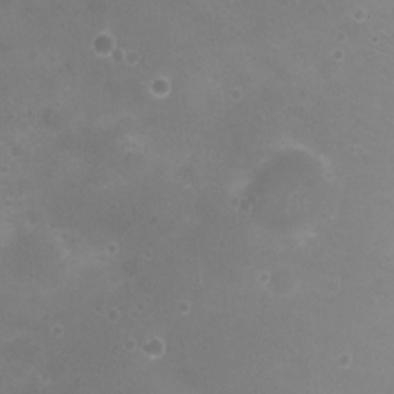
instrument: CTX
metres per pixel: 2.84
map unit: Nhu
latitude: 5.2348
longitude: -17.7450
